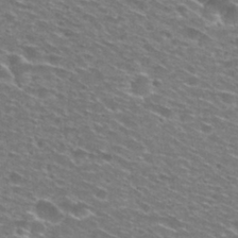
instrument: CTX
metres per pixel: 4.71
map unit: Nhu
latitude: 29.1214
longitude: -48.6868
